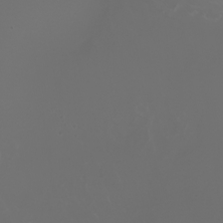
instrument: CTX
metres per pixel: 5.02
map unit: Nhu
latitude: -7.8233
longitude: -84.5357
